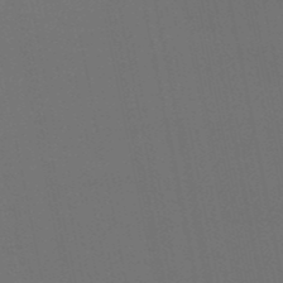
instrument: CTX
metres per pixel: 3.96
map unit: eHb
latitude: -50.3495
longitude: 76.0661
